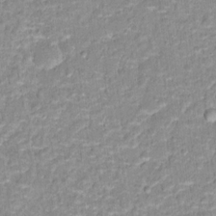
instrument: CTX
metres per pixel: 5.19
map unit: Hto
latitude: 16.1767
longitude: -36.9892
